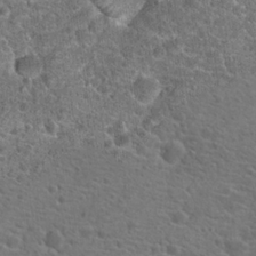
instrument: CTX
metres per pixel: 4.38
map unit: Hto
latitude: 19.6127
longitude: -42.4790
